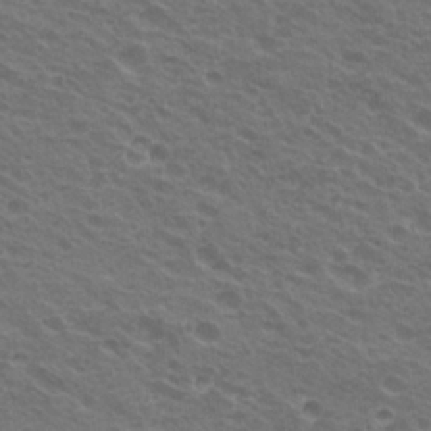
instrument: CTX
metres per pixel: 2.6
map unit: Hto
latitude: 21.5938
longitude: -31.1404
